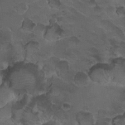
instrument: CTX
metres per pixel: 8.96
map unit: Nhu
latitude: 19.0647
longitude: -32.4034
